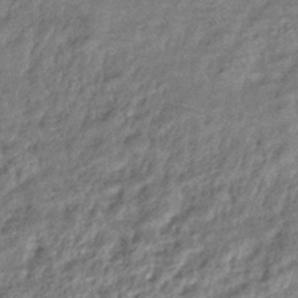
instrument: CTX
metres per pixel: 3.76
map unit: eHb
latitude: -39.7478
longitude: 81.1998
